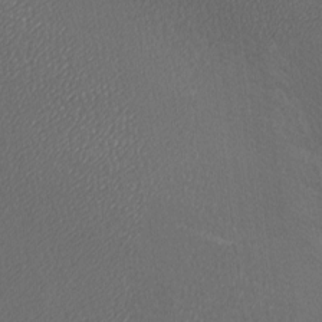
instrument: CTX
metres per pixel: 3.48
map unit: lAa
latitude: -9.9745
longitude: -127.8206
